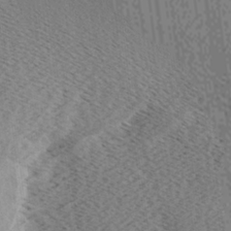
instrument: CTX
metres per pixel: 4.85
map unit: Ave
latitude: -7.1242
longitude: -123.5938
